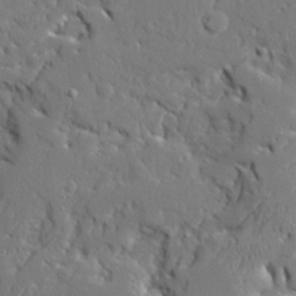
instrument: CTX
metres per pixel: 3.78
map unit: Ave
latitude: 23.1214
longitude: -129.8016
